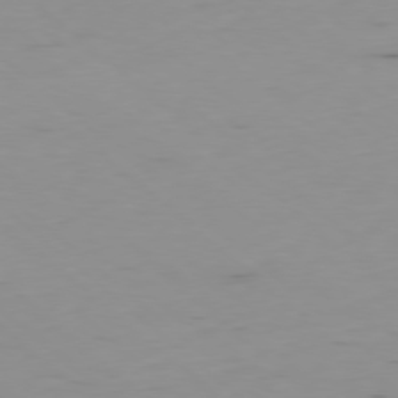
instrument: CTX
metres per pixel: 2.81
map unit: Hpe
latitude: -78.7463
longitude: 12.1228
